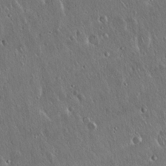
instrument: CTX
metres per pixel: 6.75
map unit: Hto
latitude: 17.7072
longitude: -56.7435
